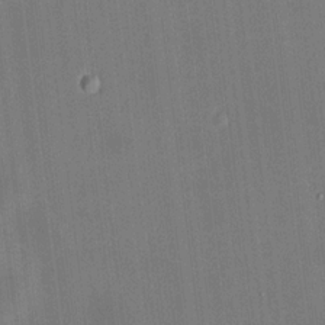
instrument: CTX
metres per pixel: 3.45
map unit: HNhu
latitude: 10.4034
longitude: 10.6519
